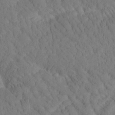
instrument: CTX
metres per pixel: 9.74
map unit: Htu
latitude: -0.8408
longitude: 173.8233
